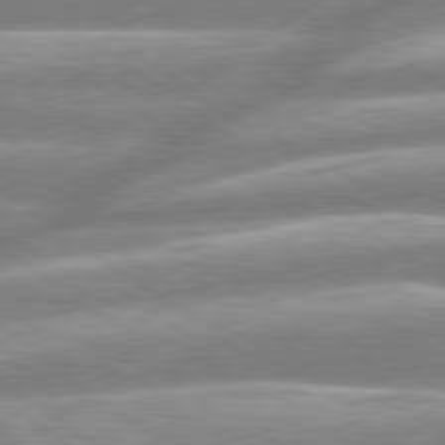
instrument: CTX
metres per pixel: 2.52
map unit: lApd
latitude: 79.3104
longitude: -159.1781
